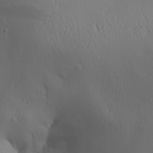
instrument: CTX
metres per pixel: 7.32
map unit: Aa
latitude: 28.7624
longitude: -133.2159
